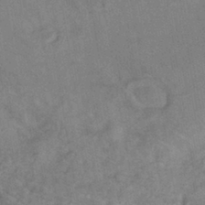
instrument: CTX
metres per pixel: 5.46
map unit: HNhu
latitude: -41.7855
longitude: 91.4455
